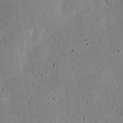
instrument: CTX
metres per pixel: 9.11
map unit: eHh
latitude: 24.5167
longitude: -71.7072
